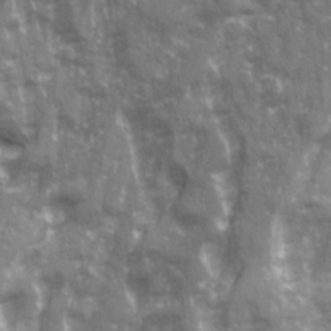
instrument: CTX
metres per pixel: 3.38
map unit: Ave
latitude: 20.9703
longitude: -132.8191
